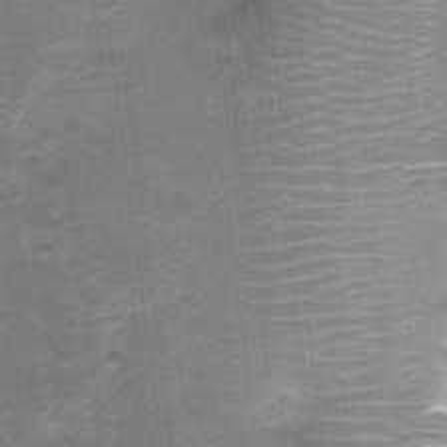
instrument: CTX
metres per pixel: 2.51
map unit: Nhu
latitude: 3.6505
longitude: -17.6504
